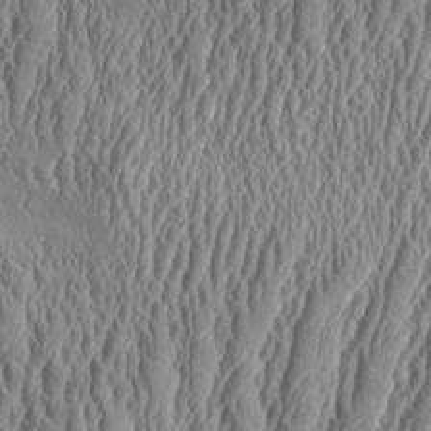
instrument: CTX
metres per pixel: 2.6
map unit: Aa
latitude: 9.4427
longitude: -129.9150
